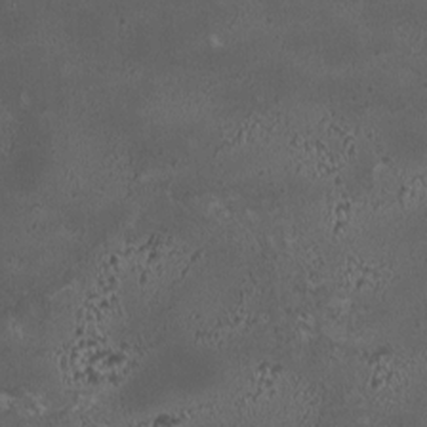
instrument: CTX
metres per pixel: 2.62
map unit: HNhu
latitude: 6.1956
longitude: 10.0850
